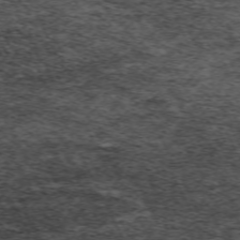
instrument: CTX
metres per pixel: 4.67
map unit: Hpe
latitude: -70.7085
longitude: 11.8045
